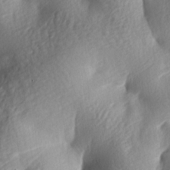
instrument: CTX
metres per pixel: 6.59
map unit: lAa
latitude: -8.0094
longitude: -126.3090
